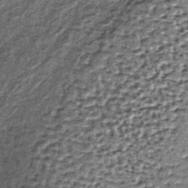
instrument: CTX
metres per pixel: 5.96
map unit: lHb
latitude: -37.1431
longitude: 64.9353
